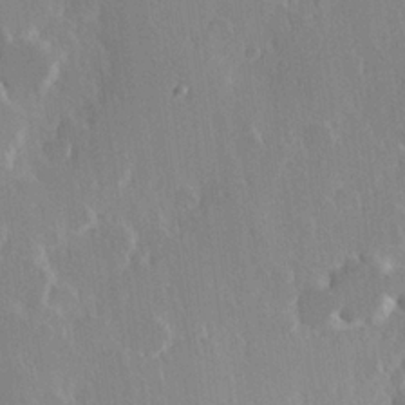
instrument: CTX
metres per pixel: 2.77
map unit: Hve
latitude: 23.1592
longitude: 146.8219
